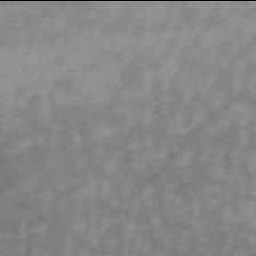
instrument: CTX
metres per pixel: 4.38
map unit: HNb
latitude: -54.0094
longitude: -42.7246
